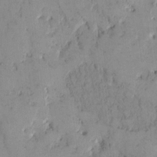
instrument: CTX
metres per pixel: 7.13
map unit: eHh
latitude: 11.9150
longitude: -61.8583
